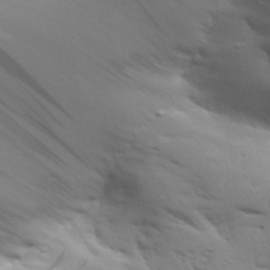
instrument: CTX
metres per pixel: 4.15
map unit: Aa
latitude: 29.2537
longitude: -134.3845
